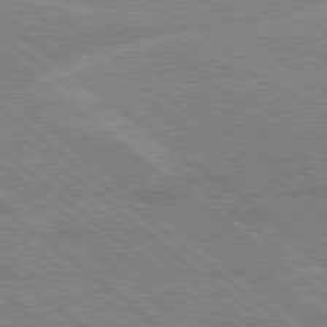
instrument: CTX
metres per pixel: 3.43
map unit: Hpe
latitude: 78.3468
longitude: -160.5357
